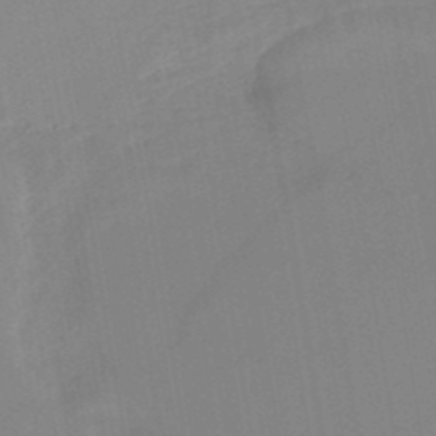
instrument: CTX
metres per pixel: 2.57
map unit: lHb
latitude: -45.3699
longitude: 77.0109
